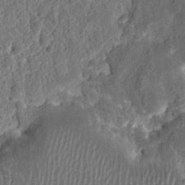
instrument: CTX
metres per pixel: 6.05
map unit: Ht
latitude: 13.4427
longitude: -74.0822
